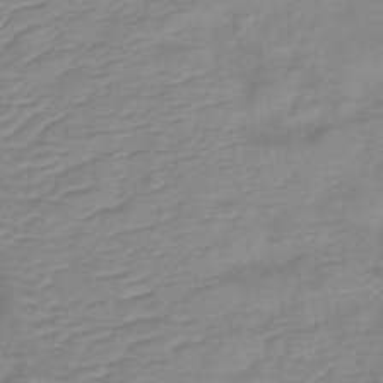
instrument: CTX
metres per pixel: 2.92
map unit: lHb
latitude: -40.6518
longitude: 76.7463
